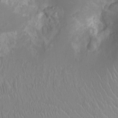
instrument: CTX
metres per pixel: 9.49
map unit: Ht
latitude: -3.4643
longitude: -16.4412
